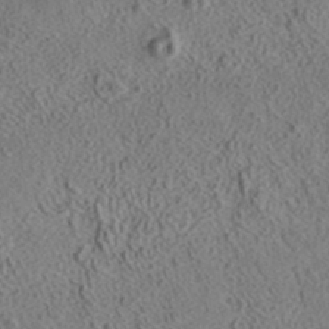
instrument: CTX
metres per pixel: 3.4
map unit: ANa
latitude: 36.0255
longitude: 12.7652
